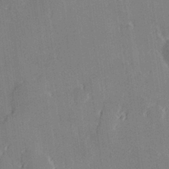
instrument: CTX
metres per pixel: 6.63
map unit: Hve
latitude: 28.1200
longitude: 145.3321
